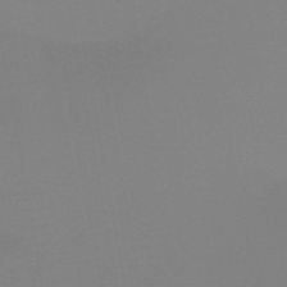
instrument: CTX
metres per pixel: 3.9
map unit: HNb
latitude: -46.4629
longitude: -43.1781
